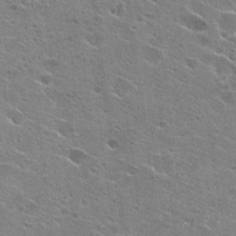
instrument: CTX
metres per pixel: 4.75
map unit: Hto
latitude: 23.6505
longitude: -42.3656
